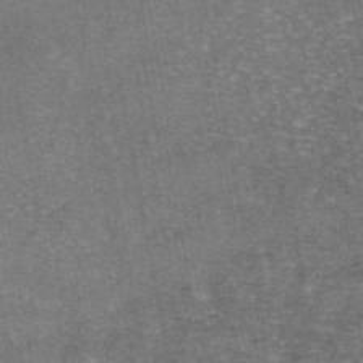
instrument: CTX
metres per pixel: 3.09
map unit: eAb
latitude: 47.1781
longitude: 103.8989
